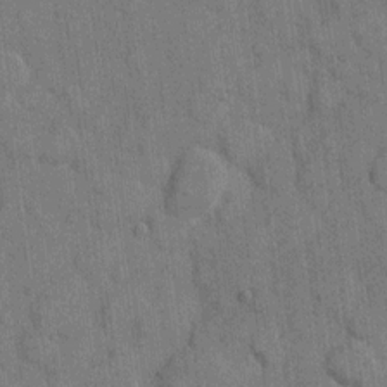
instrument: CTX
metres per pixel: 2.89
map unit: eHh
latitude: 11.2726
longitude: -66.5167
